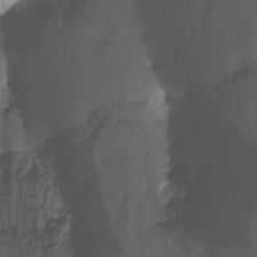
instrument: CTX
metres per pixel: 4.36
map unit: Nhu
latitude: -6.4818
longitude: -44.7813
